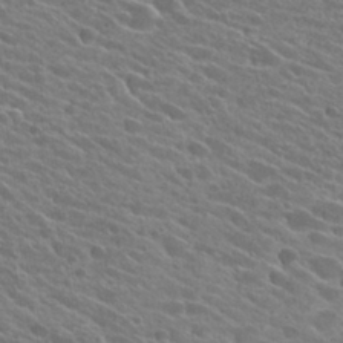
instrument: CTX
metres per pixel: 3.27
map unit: Hto
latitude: 25.4426
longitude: -41.3670
